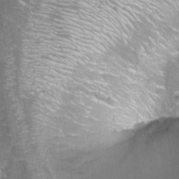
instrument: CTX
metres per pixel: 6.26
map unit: Aa
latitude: -8.8219
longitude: -71.8205
